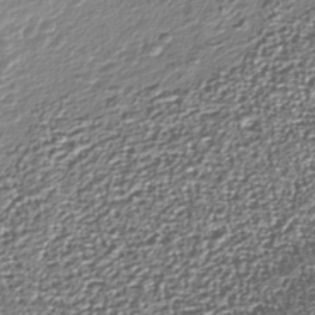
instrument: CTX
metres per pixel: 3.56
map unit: Nhu
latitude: -39.0676
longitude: -83.1781
